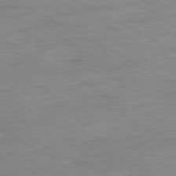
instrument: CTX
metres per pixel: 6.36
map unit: Ap
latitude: -80.2173
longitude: -76.8191
